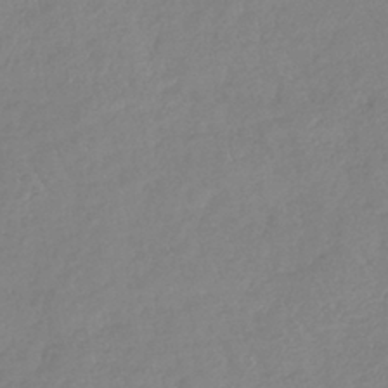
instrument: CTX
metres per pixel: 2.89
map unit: lHb
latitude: -40.7463
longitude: 61.5021
